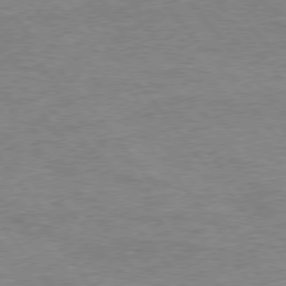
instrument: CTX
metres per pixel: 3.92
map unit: Hpe
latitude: 75.5749
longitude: -151.2726
